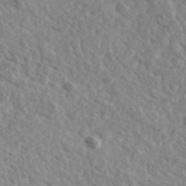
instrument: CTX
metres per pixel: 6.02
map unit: Ave
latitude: 39.5560
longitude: -107.8583
